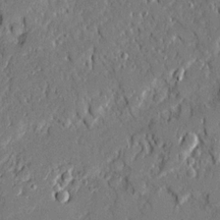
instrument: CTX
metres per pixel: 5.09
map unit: Ave
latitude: 19.5182
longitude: -128.0633
